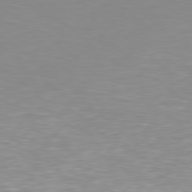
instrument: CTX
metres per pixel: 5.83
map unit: Hpe
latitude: 78.3656
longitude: -149.0081
